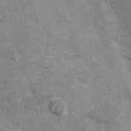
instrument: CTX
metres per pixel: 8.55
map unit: Ht
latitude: 9.9150
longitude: -36.9702
